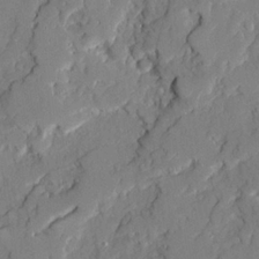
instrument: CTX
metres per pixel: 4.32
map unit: Ave
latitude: 22.2145
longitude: -129.1970
